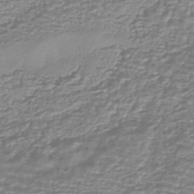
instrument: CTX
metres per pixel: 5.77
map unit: HNhu
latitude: -44.3117
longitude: 98.8597
